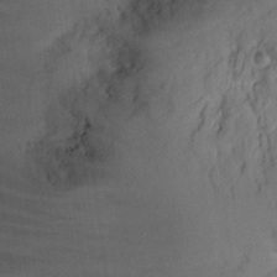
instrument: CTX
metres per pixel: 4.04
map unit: eHh
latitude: 11.3293
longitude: -68.2712
